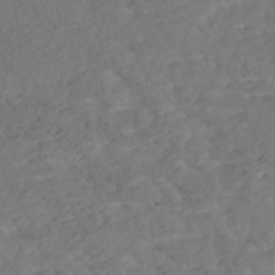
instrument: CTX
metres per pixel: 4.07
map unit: Nhe
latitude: -47.1998
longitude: -172.4034
